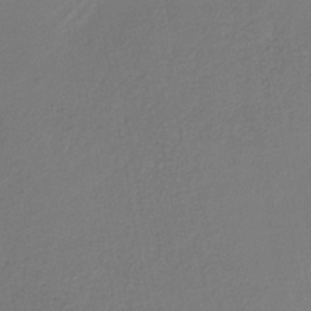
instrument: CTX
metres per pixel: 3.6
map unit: HNb
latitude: -35.2376
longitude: 51.5210
